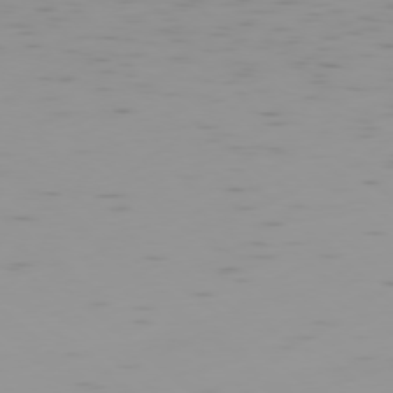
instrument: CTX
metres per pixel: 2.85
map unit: Ap
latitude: -78.3306
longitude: -64.3467
